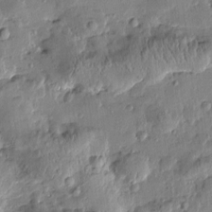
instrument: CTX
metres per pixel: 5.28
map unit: Htu
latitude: 1.0458
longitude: -178.5357
